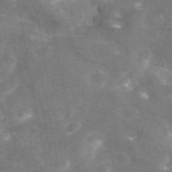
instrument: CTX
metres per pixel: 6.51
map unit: eAb
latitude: 46.1200
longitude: 120.4440
